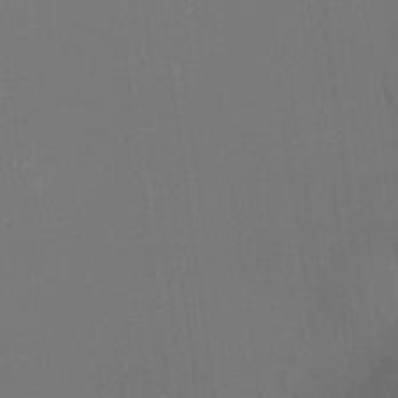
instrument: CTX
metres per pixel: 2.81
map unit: Ht
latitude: -8.9731
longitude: -31.0081
